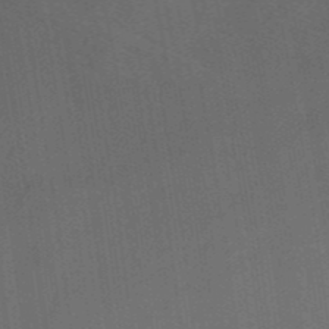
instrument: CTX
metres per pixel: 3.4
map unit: Ave
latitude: 23.2726
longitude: -136.4034
